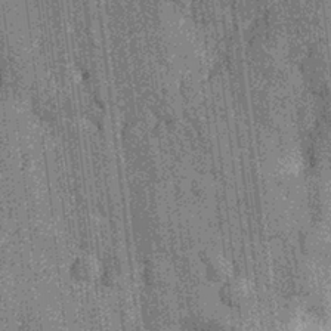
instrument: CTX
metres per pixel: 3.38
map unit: Nhu
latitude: -13.0487
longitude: -22.3845
